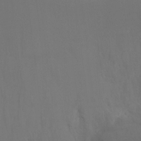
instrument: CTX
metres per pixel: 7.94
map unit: Ht
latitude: -4.5573
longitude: -24.6301
